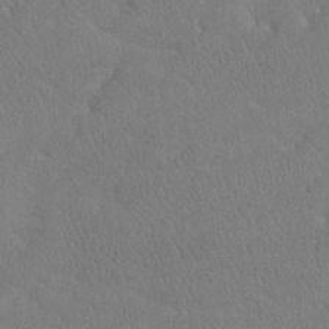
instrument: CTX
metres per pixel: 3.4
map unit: Htu
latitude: -7.7288
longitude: -33.8772
